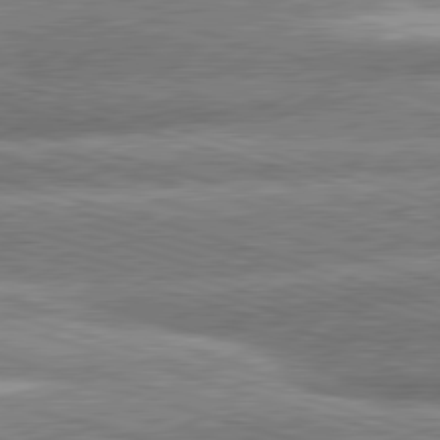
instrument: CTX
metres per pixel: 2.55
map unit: lApd
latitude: 81.0836
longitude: -162.2334
